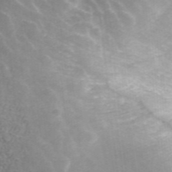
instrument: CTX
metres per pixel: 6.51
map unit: ANa
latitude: 43.5560
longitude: 26.1038
